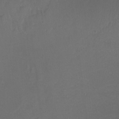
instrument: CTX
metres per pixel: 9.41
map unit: Ht
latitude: -12.7085
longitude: -44.4601
